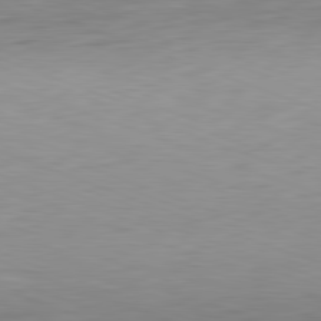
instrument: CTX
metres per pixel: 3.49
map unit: Hpe
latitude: -81.8234
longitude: 9.9178
